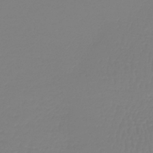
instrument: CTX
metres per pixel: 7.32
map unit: lHb
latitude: -41.9556
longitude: 60.4062
